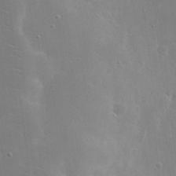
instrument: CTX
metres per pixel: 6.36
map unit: eHh
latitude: 19.8772
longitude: -67.2914
